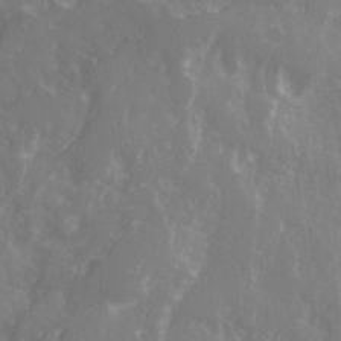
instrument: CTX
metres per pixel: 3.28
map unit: Ave
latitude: 21.4994
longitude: -131.9151
